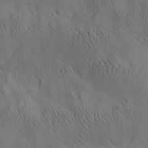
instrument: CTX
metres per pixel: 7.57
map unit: Aa
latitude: 25.6882
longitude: -142.2901
